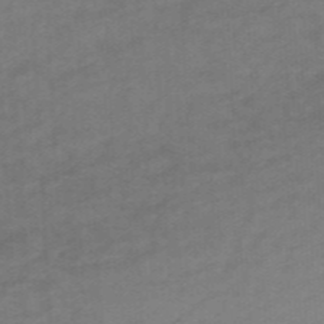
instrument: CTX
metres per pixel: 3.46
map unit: eHb
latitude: -47.7855
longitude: 89.3698
